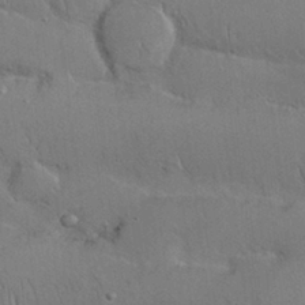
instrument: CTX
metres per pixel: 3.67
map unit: Nhu
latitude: 26.2523
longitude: -71.1970
